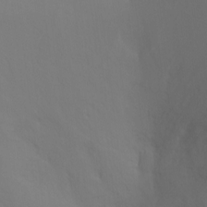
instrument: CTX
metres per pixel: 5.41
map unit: Ht
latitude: -10.8975
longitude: -34.6679
